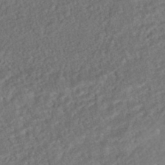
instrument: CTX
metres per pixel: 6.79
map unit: HNhu
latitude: -45.9367
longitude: 100.5006
